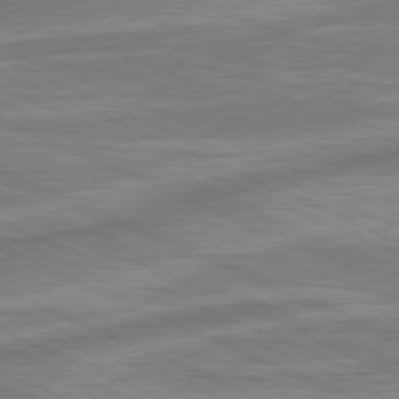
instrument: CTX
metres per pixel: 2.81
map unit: lApd
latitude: 81.4237
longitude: -175.9528
